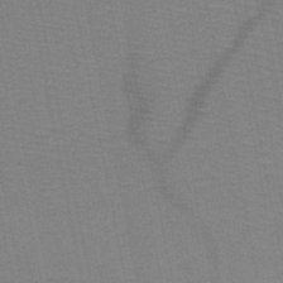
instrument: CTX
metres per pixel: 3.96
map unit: HNb
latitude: -48.8408
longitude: -41.1025
